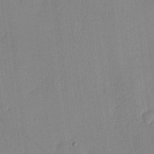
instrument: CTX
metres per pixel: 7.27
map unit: eHh
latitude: -3.7288
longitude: 17.6344
